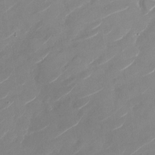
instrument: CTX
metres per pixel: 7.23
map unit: Nhu
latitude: -28.9353
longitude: -73.0648
